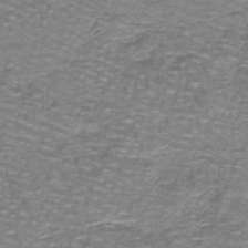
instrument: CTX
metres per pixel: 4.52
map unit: lHb
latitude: -41.5588
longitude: 55.4832
